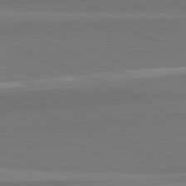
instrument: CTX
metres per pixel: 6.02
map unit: lApd
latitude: 82.0255
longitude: 150.8219
